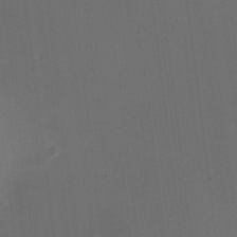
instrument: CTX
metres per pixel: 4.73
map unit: HNhu
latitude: -0.6897
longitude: -8.0444
